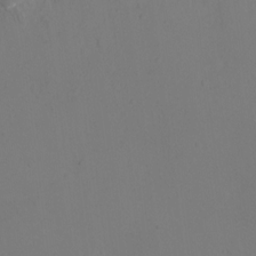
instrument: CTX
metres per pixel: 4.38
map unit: Ht
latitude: 0.8191
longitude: -34.2333
